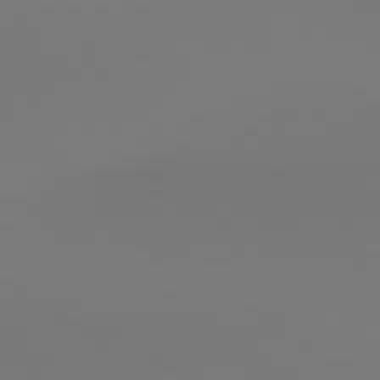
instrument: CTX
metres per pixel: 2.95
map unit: lApd
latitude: 80.5924
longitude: 152.8786
